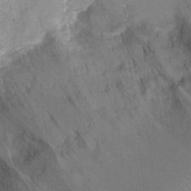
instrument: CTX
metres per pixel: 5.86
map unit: Ht
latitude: -3.6721
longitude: -28.4223
